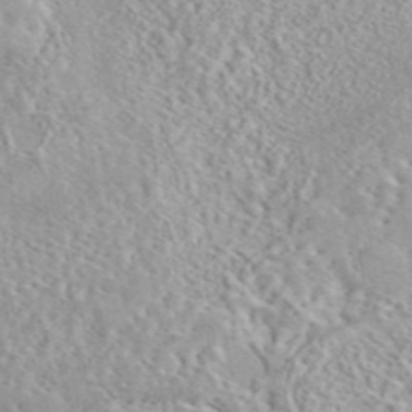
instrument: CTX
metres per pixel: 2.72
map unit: eAb
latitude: 44.1389
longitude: 114.8975
